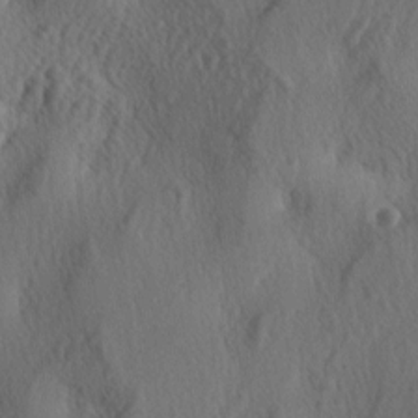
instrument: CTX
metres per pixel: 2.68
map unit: lAa
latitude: -4.2928
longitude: -124.3845
